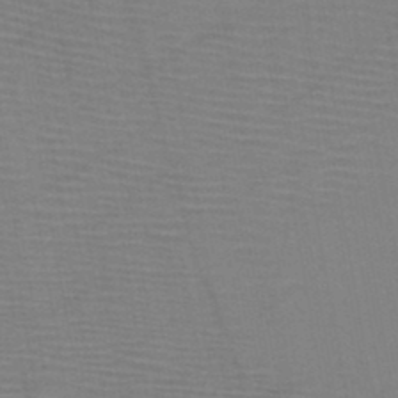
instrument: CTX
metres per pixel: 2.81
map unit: HNb
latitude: -46.0661
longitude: -40.6679
